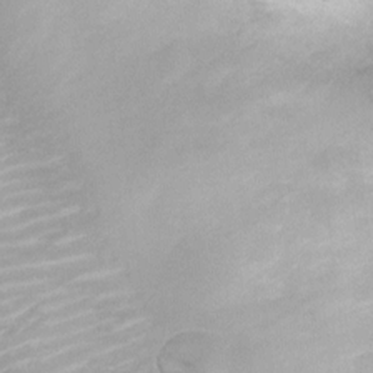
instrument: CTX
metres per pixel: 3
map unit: Nhu
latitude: 3.4615
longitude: -24.8380
